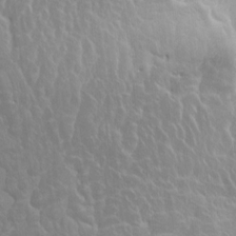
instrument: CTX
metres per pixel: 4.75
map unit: HNhu
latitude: 4.7246
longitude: 4.3306
